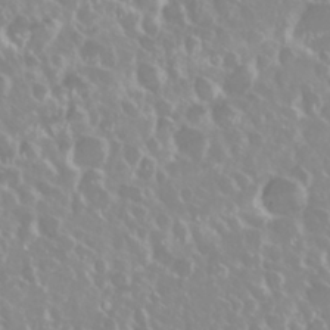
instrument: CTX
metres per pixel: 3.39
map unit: Nhu
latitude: 28.7435
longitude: -61.5938
